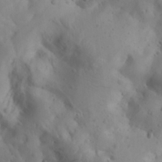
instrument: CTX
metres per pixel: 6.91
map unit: Aa
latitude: 22.8380
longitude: -137.1970
